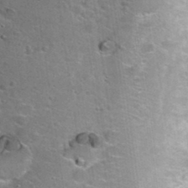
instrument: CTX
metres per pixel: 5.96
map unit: Hto
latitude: 24.6112
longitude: -47.1970
